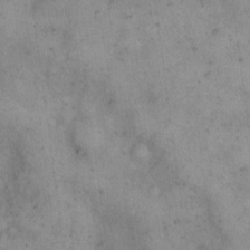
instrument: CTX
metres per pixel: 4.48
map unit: eHh
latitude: 14.7058
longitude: -64.2522
